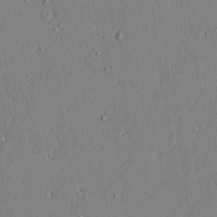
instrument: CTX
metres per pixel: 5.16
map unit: lAvf
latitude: 16.7246
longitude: -126.3656
